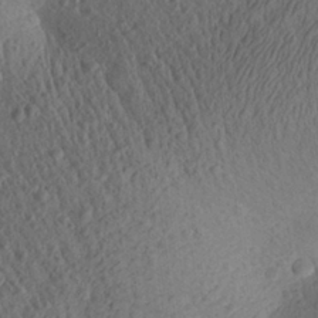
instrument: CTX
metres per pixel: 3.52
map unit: Aa
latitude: 27.8961
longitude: -141.8583
